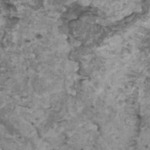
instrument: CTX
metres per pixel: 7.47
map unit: HNhu
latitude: 3.3859
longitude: 3.8044
